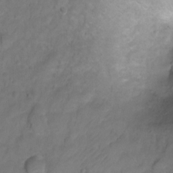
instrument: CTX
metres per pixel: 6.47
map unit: Hto
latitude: 2.8191
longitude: -35.3103
